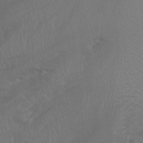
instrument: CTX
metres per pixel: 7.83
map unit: Nhu
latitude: -8.1417
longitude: -74.7057
